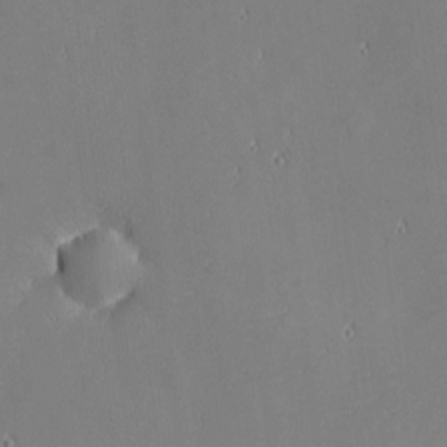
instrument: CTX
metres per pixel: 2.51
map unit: eHh
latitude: -2.7463
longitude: -81.5938
